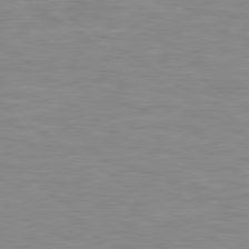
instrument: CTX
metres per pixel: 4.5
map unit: Hpe
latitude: 79.6127
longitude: -127.8395
